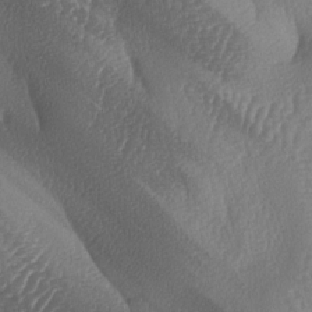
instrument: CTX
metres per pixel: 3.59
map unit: lAa
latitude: -7.5021
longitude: -129.1592
